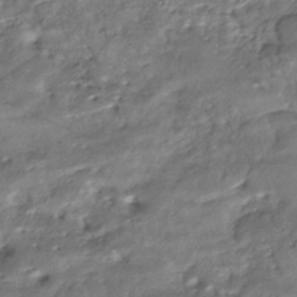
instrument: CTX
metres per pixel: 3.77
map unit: ANa
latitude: -42.7841
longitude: 109.2943
